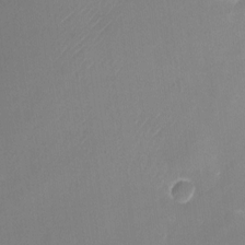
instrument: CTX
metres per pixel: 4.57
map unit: Nhu
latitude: -23.8612
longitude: -71.0269
